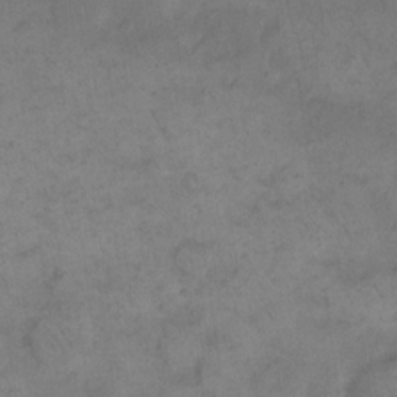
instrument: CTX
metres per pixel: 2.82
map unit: eHh
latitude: 14.2901
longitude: -65.7827
